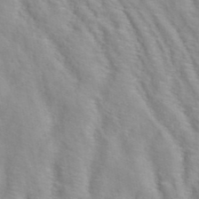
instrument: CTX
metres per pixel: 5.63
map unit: ANa
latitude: 40.9891
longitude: 28.7841
